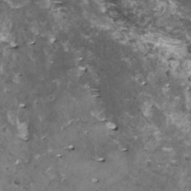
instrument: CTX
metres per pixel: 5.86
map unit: HNhu
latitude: 1.5182
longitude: 5.4643
